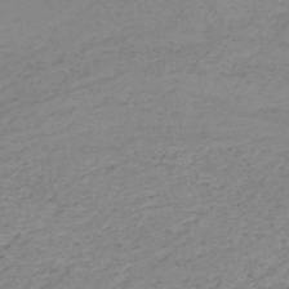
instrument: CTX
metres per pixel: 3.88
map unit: HNb
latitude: -51.3887
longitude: -52.5168
